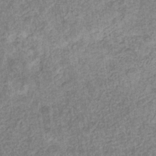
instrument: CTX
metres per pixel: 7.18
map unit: eHb
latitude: -31.8800
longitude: 72.5196
